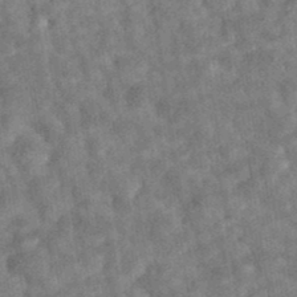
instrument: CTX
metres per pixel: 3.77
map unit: eAb
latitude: 35.5938
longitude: 116.0849
